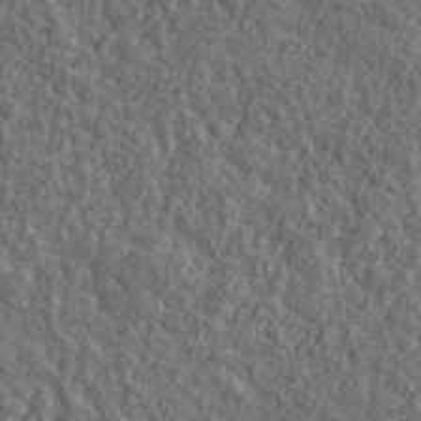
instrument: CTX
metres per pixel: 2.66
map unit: lHvf
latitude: 38.2522
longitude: -89.7639
